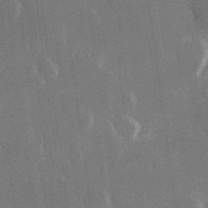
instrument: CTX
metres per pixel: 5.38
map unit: Hve
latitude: 26.5924
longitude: 147.8233
